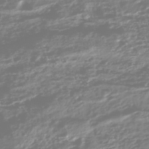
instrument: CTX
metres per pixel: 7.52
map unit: HNhu
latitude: -47.2754
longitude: 31.5777
